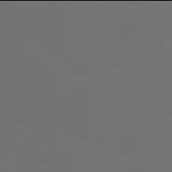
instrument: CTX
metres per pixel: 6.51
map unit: Nhu
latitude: -2.0094
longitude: -76.0633
